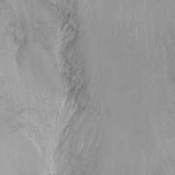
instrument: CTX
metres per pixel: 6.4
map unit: Ht
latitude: -14.8408
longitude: -43.5749
